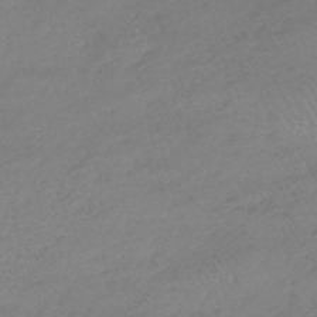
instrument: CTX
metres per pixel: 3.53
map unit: lHb
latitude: -40.8597
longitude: 68.5195
